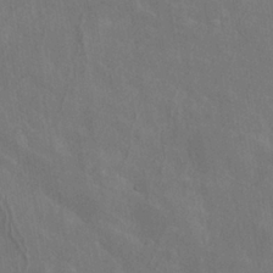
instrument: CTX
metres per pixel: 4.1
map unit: ANa
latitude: -36.8597
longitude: 95.6533
